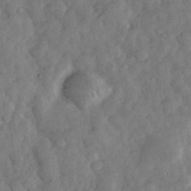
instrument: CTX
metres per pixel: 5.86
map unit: eHh
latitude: 34.6301
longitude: -69.4616
